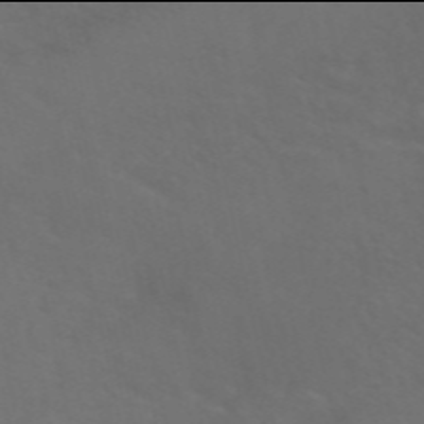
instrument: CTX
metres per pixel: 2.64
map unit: ANa
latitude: 49.9906
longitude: -71.5182
